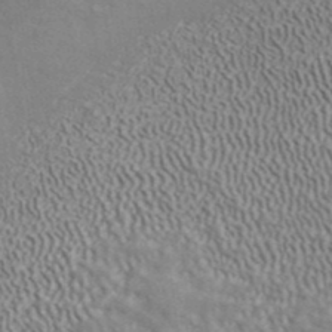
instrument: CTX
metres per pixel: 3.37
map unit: ANa
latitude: 39.1403
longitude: 29.8989
